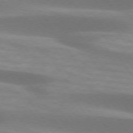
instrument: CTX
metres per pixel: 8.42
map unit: lApd
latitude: 74.4601
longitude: -49.4048
